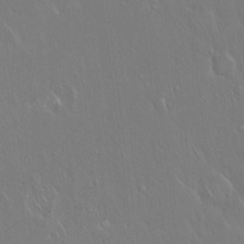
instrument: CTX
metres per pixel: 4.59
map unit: Hto
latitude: 18.2522
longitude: -57.8394
